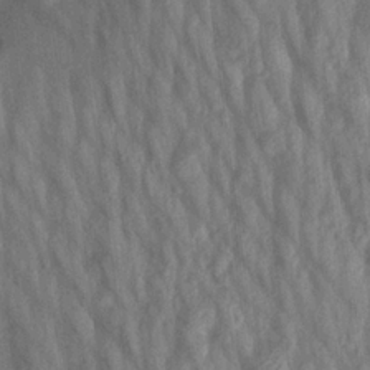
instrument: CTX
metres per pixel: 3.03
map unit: Aa
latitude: 20.3090
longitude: -147.2915
